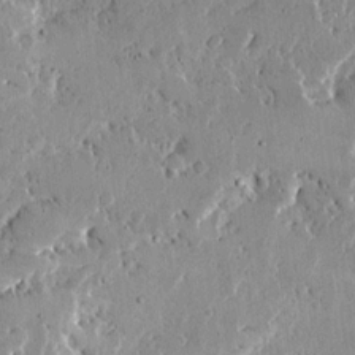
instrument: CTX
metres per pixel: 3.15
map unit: Ave
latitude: 14.1200
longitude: -138.9703
